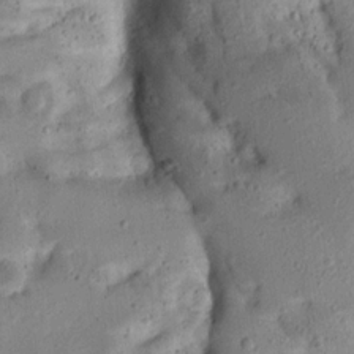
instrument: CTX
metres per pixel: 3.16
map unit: Ave
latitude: 12.9514
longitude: -138.7057
